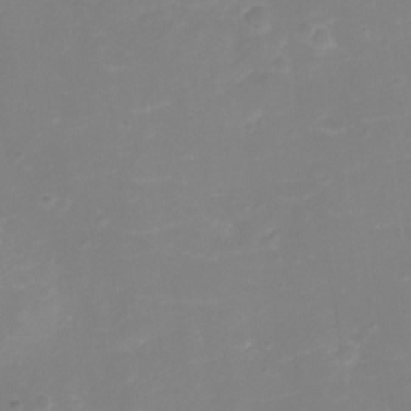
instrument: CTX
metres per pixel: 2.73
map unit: eHh
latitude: -3.7477
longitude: -76.3845
